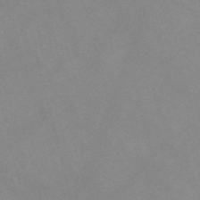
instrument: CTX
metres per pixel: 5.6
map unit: Nve
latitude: -57.6722
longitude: 59.2753
